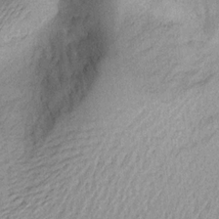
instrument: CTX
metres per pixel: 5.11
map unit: Aa
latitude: 19.1403
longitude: -144.3278
